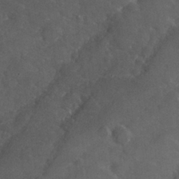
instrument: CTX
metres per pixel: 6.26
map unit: lHvf
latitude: 26.2145
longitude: 143.9178
